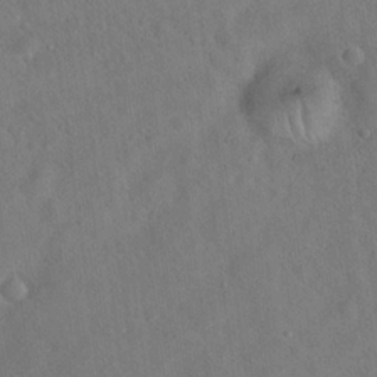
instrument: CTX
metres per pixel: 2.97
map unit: Hto
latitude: 19.9717
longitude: -53.6316
